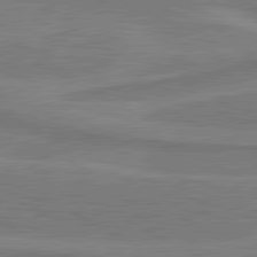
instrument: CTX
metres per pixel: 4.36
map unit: lApd
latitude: 81.1025
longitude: 173.5588
